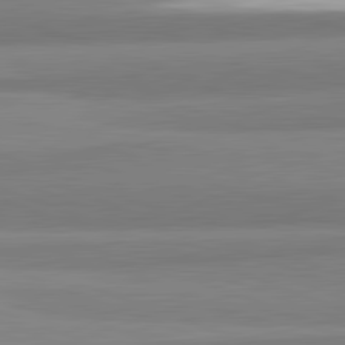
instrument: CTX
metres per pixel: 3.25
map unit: lApd
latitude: 82.2900
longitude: 172.7841
